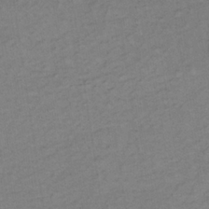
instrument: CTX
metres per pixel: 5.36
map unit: lHb
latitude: -33.0676
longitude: 65.0487
